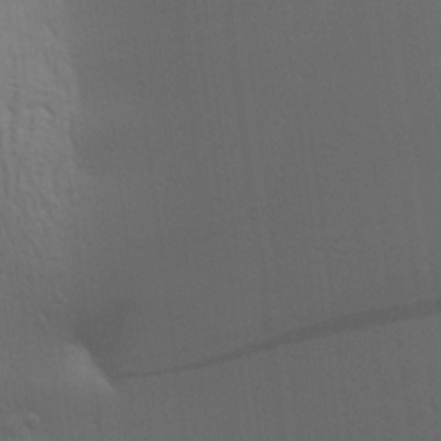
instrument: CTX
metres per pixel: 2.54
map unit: Aa
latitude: 28.0822
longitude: -138.8380
